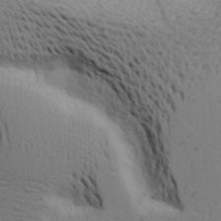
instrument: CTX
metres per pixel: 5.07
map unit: Aa
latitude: 18.1577
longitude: -125.9528
